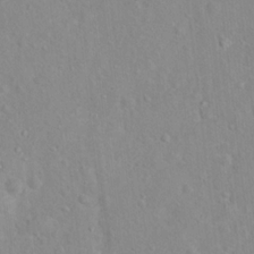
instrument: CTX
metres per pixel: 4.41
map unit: Hto
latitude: 16.0255
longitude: -42.1200
